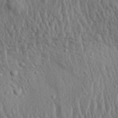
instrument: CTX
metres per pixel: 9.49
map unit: Aa
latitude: 31.9151
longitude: -135.3481
